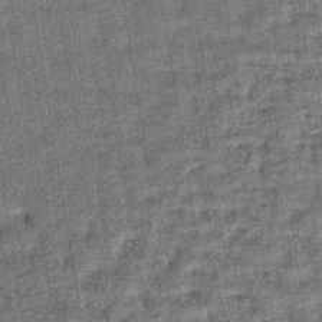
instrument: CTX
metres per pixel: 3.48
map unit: lHb
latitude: -37.8422
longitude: 64.2929
